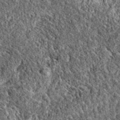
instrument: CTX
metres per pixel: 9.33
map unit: eAb
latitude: 37.5182
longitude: 111.3510
